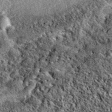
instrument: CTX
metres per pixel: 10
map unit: eAb
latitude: 39.0080
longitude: 111.1431
